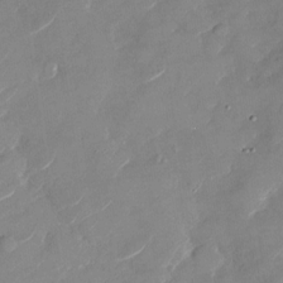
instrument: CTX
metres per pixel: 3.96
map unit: Nhu
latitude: -28.8597
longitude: -73.0648
